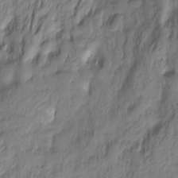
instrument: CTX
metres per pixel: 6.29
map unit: Hto
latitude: -11.1242
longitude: -39.9150
